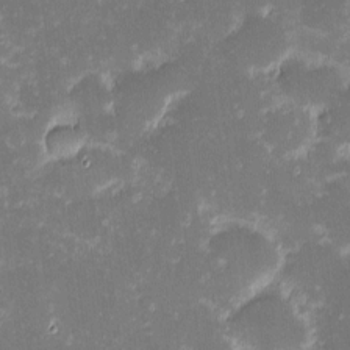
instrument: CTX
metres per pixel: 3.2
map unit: eHh
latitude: -2.1227
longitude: -86.4223
